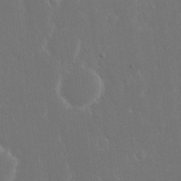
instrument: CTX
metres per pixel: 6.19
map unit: eHh
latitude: 15.7450
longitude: -72.4979
